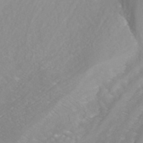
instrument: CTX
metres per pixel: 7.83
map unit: ANa
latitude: 41.5371
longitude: 28.0661
